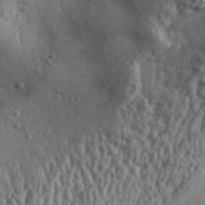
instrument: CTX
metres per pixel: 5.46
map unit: Aa
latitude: 31.9339
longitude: -135.1781
